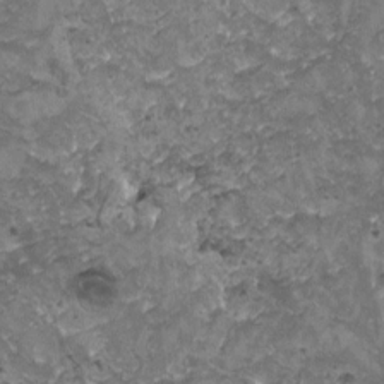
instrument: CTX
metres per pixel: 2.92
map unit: HNhu
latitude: -0.0850
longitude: 2.1227
